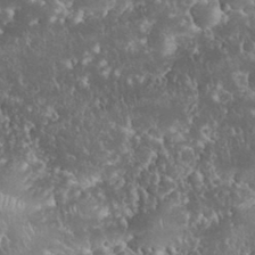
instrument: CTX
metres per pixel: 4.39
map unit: eHh
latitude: 34.3467
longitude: -64.8380
